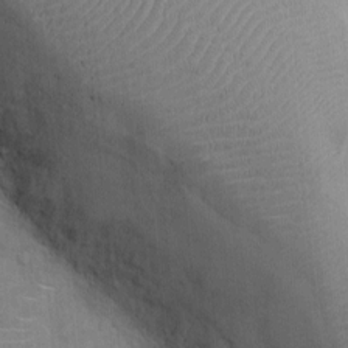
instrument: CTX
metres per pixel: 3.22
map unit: Ht
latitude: -3.5210
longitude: -14.7058
